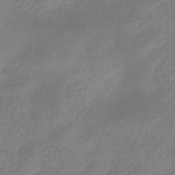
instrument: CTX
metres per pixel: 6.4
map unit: HNhu
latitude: -41.5399
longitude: 100.8974
